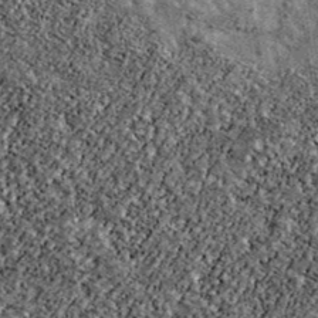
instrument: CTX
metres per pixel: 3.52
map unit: Ave
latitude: 40.2711
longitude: -107.8394
